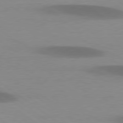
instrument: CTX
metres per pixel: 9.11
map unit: lApd
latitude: 79.1214
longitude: -47.9906
